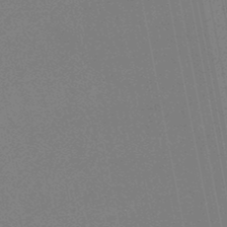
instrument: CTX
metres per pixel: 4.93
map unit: lHb
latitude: -48.0661
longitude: 68.6707
